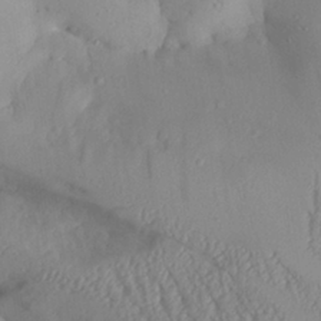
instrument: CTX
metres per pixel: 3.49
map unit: Aa
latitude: 28.4034
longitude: -133.8205
